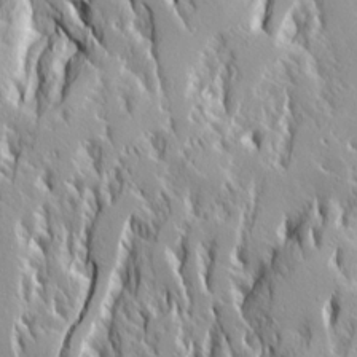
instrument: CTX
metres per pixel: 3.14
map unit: Ave
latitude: 14.7436
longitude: -130.6869
